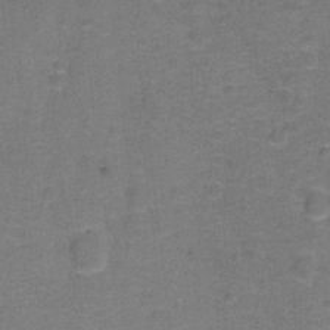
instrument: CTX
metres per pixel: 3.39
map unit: Hto
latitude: -0.8975
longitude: -34.1388
